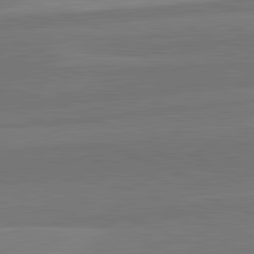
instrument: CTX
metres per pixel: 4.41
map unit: lApd
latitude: 82.2900
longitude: 137.9367
